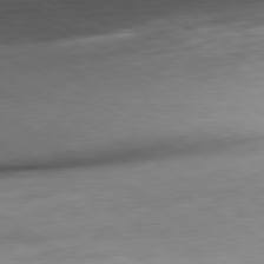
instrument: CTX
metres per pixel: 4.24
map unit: Hpe
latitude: -80.3495
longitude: 20.1983
